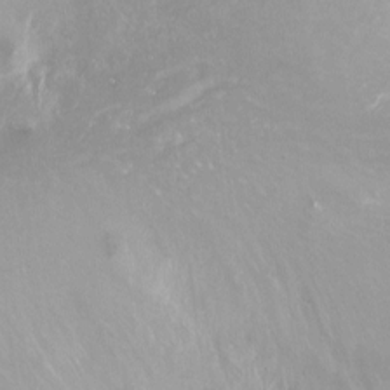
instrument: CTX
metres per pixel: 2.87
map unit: Nhu
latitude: -13.4832
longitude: -39.9150
